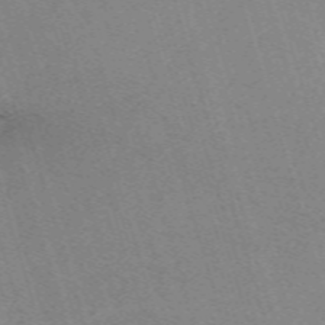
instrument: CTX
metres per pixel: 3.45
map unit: eHh
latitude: -62.6707
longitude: 49.4833
